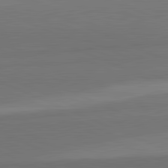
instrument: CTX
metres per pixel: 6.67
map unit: lApd
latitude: 82.4223
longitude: 157.0675
